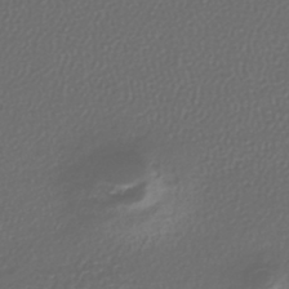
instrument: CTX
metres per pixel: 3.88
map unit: lHb
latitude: -43.5588
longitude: 71.0675
